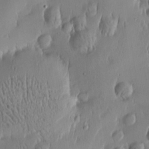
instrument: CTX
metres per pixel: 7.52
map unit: Htu
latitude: -5.1998
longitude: 174.8030
